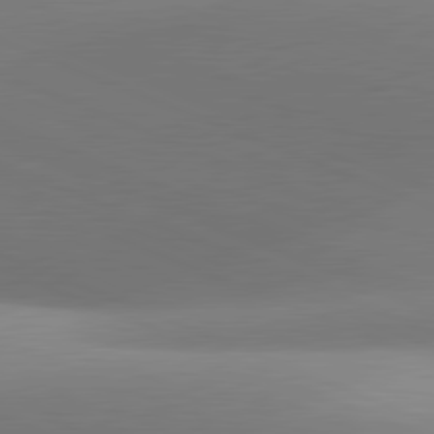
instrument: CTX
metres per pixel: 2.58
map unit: lApd
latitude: 81.5182
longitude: 141.6911
